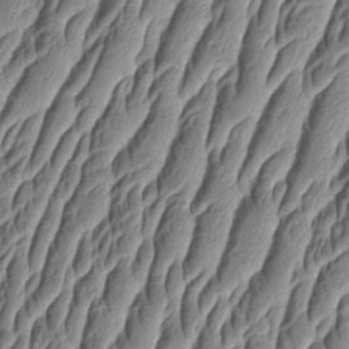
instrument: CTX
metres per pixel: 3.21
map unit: Aa
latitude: 9.2159
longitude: -131.8773
